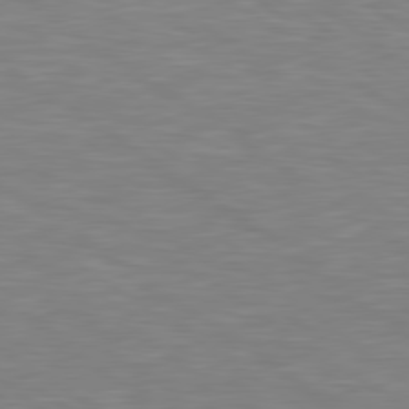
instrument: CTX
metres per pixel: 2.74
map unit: Hpe
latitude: 79.2537
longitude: -127.5182
